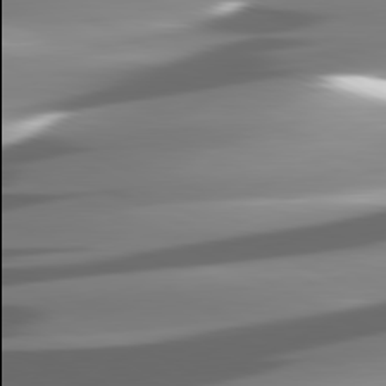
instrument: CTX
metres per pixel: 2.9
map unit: lApd
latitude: 81.2159
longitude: -145.9906
